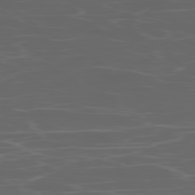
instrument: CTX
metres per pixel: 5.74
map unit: Ap
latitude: -79.0108
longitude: -75.2159
